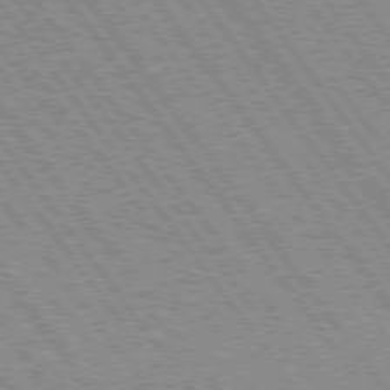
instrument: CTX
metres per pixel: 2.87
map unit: Hpe
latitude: 75.3671
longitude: -148.9892
